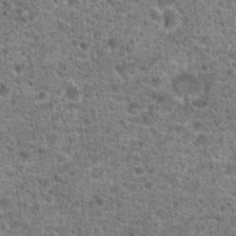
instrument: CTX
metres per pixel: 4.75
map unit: Hto
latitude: 20.1389
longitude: -42.6113
